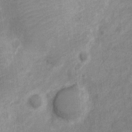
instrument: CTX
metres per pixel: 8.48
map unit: Nve
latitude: -18.5952
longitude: 109.1809
